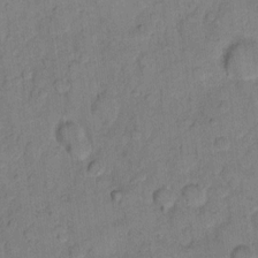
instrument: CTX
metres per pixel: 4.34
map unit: eHh
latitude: 11.2348
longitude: -64.9325
